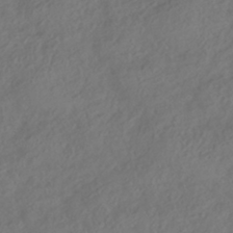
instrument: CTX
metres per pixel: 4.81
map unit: HNhu
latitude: -42.1038
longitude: 106.7652
